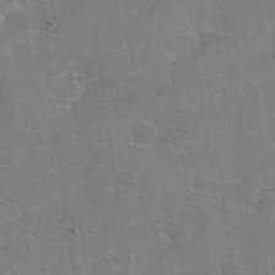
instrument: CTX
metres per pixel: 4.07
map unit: Hto
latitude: 20.0633
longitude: -48.8947
